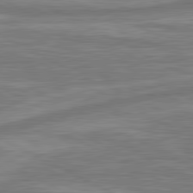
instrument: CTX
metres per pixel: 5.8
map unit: lApd
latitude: 81.3293
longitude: -173.5371
